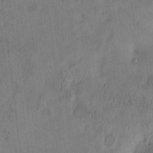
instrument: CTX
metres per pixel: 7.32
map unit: eHh
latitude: -2.9352
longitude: 17.5588
